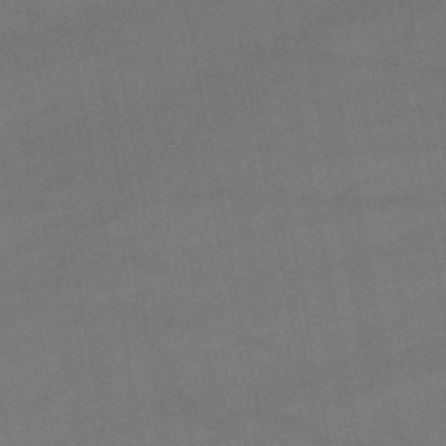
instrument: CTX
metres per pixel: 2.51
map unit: lHb
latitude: -47.1242
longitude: 73.8044
